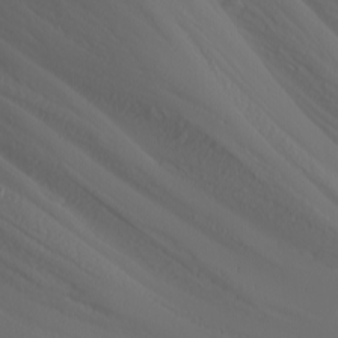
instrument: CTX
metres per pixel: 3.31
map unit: Nhu
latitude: -4.0472
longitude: -84.9703
